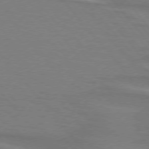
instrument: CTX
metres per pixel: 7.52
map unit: lApd
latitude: 75.1403
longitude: -80.8569
